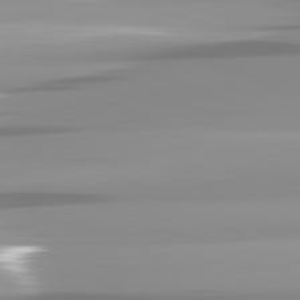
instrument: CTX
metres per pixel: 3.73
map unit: lApd
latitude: 82.1577
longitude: -139.1970
